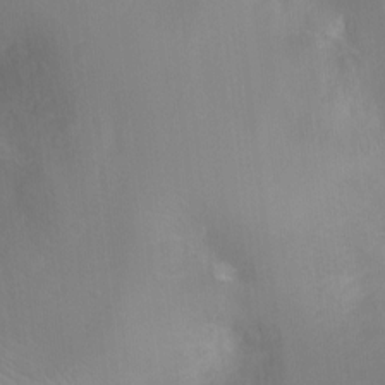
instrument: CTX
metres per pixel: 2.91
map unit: Ht
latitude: -8.5952
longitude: -24.8191
